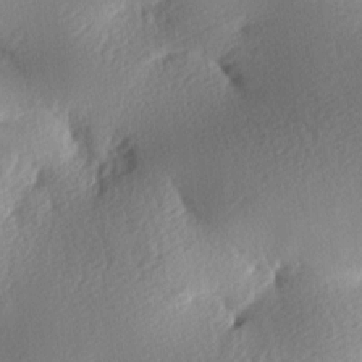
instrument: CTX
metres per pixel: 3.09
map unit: lAa
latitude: -8.7652
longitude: -127.9150
